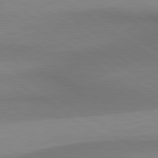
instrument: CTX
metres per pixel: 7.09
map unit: lApd
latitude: 80.6490
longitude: 161.3510
